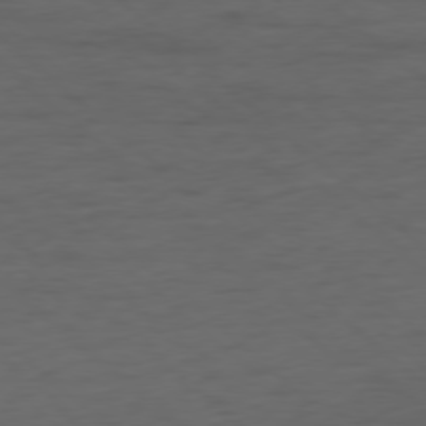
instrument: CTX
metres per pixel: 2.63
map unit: Hpe
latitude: -78.3495
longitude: -18.8947
